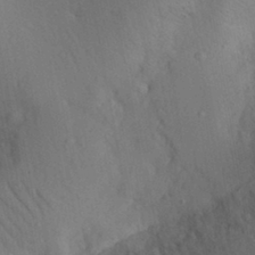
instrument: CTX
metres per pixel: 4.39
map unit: Aa
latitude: 29.3670
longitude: -145.6316
